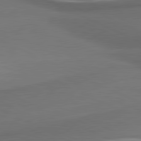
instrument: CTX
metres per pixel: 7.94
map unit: lApd
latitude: 81.2348
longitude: 175.0108
